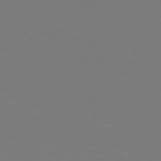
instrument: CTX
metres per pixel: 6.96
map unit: Hpe
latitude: 73.0270
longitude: -122.4790
